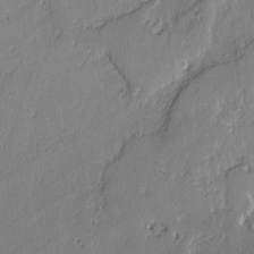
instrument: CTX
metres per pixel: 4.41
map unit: lAvf
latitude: -2.3684
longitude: -108.3656
